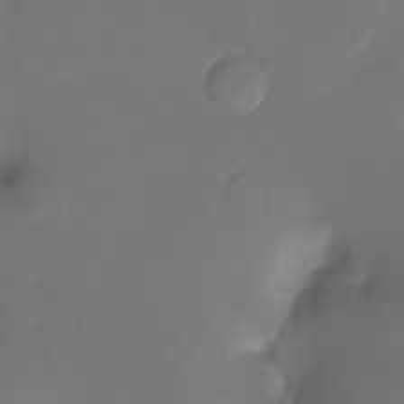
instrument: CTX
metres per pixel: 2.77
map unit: Ht
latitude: -16.4440
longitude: -41.8394
